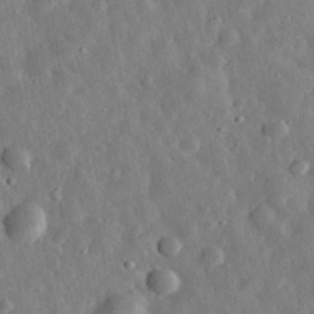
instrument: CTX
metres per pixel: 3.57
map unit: eHh
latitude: 31.7261
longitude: -77.2537
